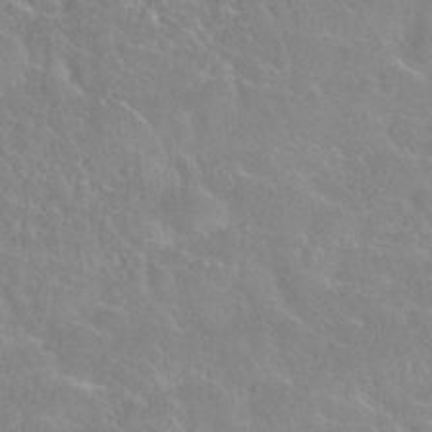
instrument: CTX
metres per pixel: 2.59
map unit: Nhu
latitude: 28.2522
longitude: -52.2145
